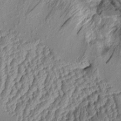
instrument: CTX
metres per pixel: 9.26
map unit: Aa
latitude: 9.3671
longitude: -128.4601
